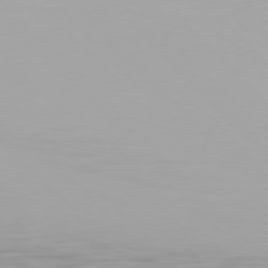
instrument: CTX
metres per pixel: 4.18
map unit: Hpe
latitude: 77.0269
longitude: -170.6868
